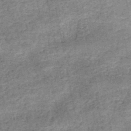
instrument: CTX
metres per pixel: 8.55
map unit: HNb
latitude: -50.4818
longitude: -49.8583
